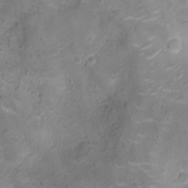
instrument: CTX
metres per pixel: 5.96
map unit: Ht
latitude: -5.1053
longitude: -15.3860
